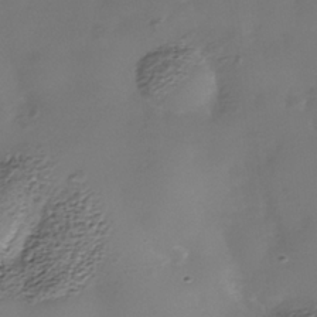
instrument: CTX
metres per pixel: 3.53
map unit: Nhe
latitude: -38.8786
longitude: -117.1592
